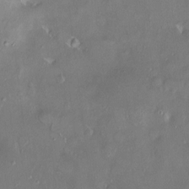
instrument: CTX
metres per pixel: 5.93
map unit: HNhu
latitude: 2.1955
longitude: 8.6140
